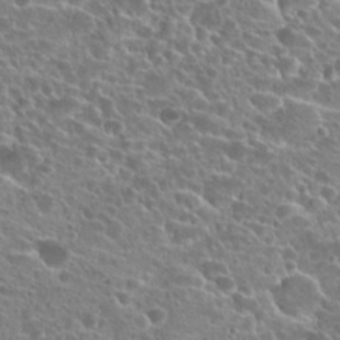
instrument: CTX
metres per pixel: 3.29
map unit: Hto
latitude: 21.9339
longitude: -39.9906
